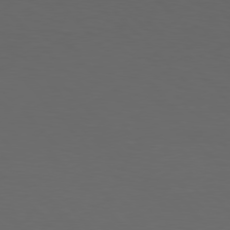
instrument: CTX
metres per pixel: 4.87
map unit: Hpe
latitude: 77.0269
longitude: -167.1403
